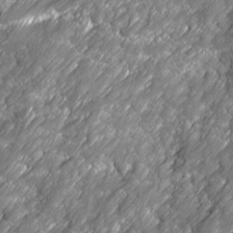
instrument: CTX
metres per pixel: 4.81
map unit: Ave
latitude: 16.7813
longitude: -135.4615
